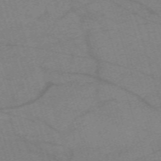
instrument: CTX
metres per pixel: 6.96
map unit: eHh
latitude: -62.0661
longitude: 54.4062
